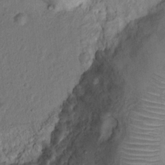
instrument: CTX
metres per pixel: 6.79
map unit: Nhu
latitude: 11.4616
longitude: -27.3293
